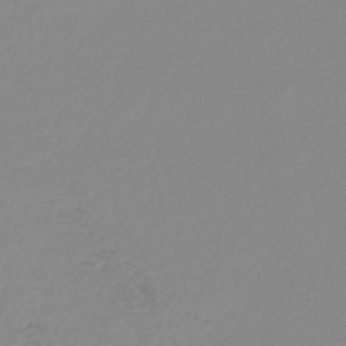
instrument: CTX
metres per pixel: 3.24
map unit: lHb
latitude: -45.2943
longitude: 65.6155
